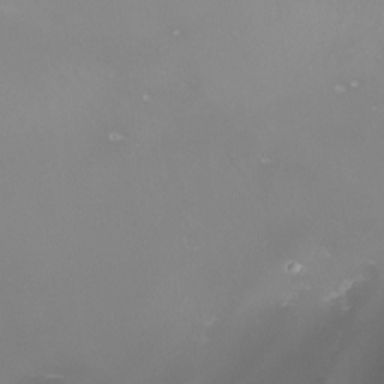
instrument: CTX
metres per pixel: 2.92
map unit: Nhu
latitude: -8.6140
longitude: -94.0633
